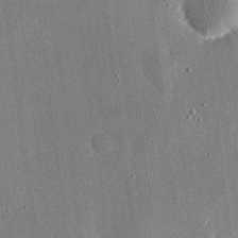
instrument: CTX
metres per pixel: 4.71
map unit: eHh
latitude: 18.5734
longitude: -69.7639
